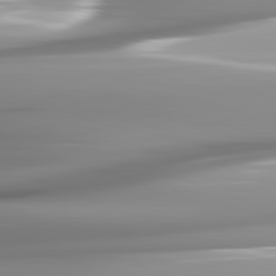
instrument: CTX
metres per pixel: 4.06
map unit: lApd
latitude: 82.3089
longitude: -143.5371
